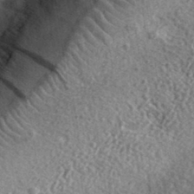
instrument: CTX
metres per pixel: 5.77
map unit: eHh
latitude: 36.4601
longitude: -79.7828
